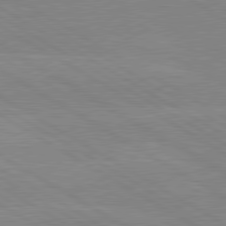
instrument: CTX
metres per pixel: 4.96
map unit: lApd
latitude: 80.1578
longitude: -126.4412
